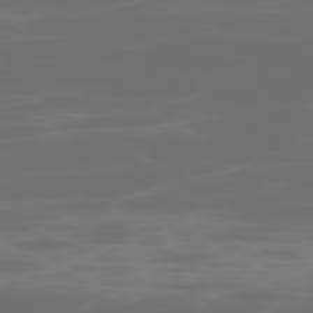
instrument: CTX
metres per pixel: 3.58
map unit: Ap
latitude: -78.8975
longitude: -70.3467
